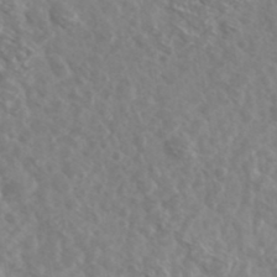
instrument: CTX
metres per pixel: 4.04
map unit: Ave
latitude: 38.8380
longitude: -106.5168
